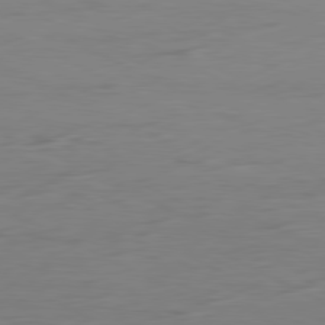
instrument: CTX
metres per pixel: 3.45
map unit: Ap
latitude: -80.8786
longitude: -61.1781
